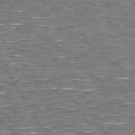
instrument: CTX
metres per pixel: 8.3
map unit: Hpe
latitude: 72.3090
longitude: -123.3104
